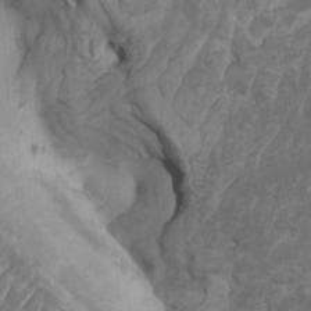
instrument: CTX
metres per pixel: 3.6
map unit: HNhu
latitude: -1.3321
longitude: 13.7667
